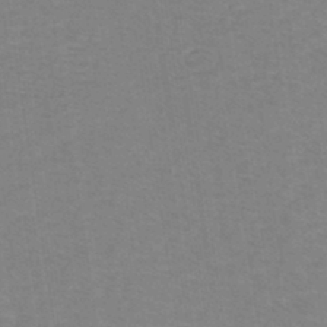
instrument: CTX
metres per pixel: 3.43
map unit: eHh
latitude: -43.4643
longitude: -32.8191
